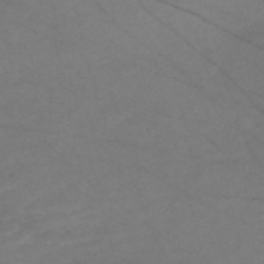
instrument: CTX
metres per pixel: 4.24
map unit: Nve
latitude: -58.5951
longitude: 61.1053
